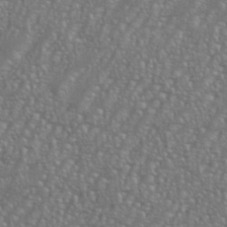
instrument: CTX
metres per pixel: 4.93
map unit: eHh
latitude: 35.8394
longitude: -132.7813
